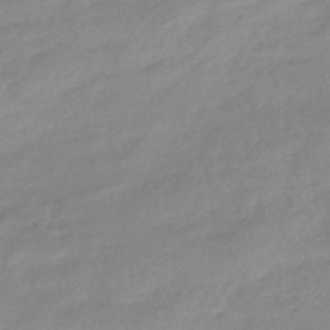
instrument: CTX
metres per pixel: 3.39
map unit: eHb
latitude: -45.0298
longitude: 89.5399
